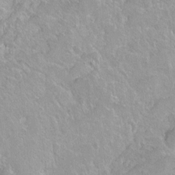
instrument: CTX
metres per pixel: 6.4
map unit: Hto
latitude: 2.2333
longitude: -32.4601
